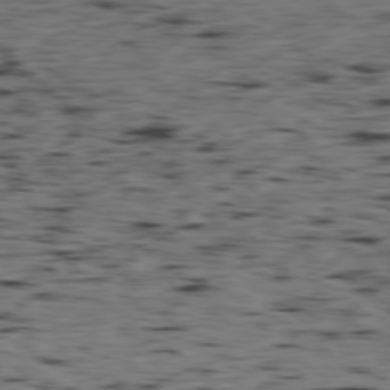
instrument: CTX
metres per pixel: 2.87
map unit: Hpe
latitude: -79.1242
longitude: 13.1998
